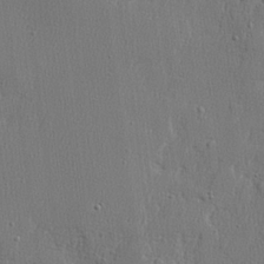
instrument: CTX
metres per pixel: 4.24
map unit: lHvf
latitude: 23.7638
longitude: 141.4265
